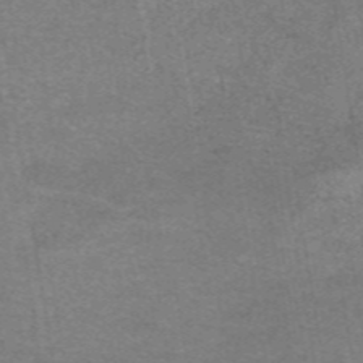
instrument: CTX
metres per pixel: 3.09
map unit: eAb
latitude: 47.2159
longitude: 102.4440
